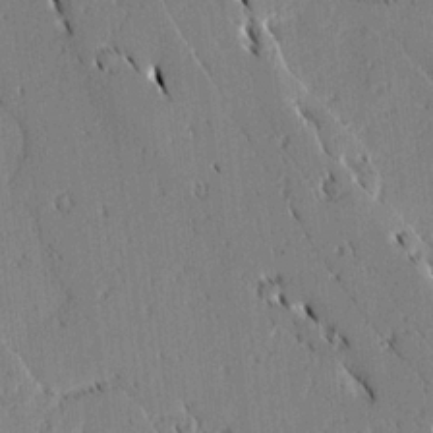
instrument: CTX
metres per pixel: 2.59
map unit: lAvf
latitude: 1.9150
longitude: -106.5735
